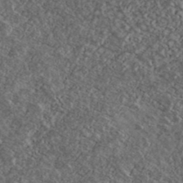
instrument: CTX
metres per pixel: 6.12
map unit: Ave
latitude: 40.2900
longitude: -108.0444
